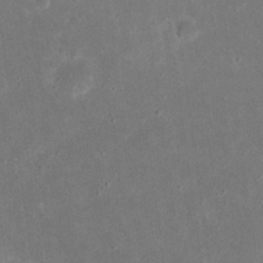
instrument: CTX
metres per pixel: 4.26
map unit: eHh
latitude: 23.7638
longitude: -67.8583
